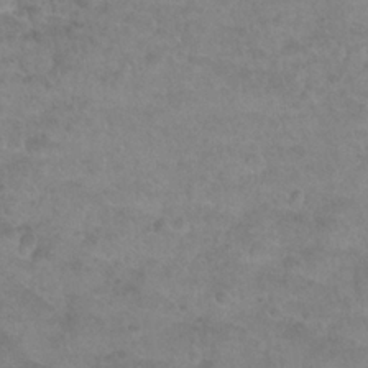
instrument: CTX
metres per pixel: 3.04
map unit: Nhu
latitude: 24.6112
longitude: -53.6883
